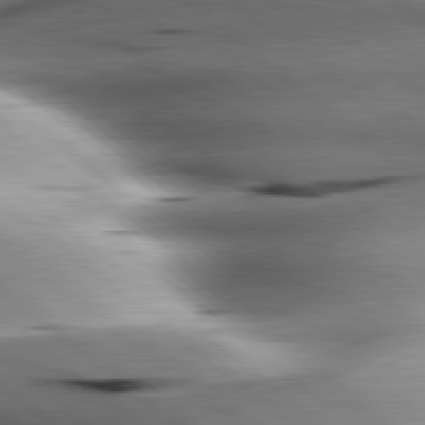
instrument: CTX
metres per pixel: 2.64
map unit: lApd
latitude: 80.0633
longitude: -143.7450
